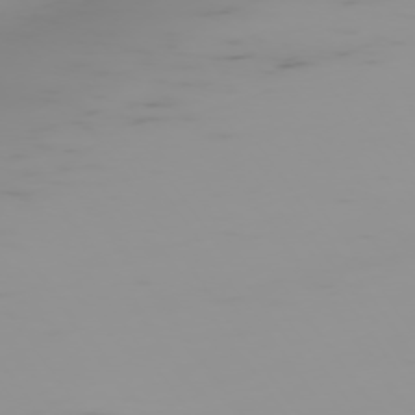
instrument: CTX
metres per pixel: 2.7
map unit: Hpe
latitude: -74.6330
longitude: 7.8989
